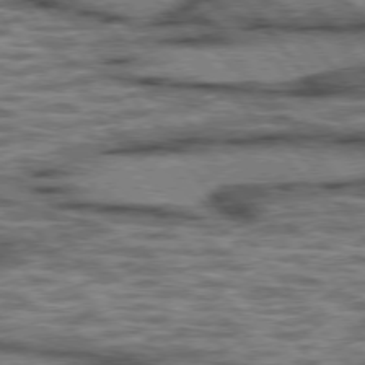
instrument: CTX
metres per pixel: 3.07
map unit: lApd
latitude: 75.7261
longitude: -48.3656
